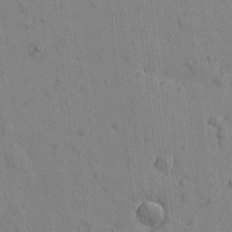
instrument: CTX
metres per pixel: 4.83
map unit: Htu
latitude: -0.0850
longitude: -175.6505
